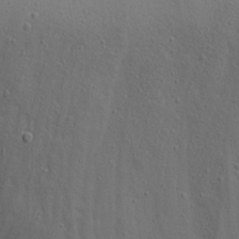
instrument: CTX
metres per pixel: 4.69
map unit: eHh
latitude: 20.8191
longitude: -72.1011
